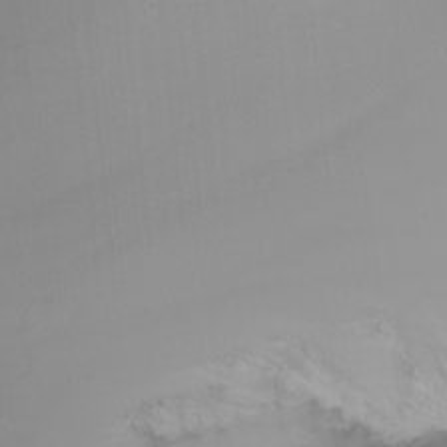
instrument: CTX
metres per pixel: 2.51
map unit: Nhu
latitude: -6.4818
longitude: -85.9528
